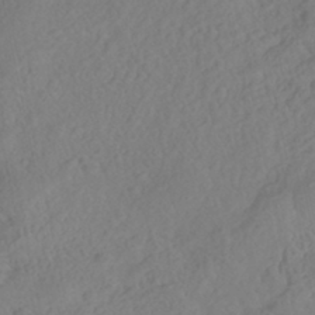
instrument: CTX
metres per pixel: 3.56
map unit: Nhe
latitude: -41.9367
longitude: -111.7828
